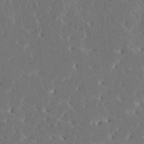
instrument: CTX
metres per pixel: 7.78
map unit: HNhu
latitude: 6.7435
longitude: -5.2726
